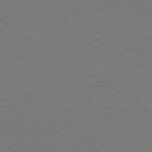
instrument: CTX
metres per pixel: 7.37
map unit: Ap
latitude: -79.2565
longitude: -84.9325
